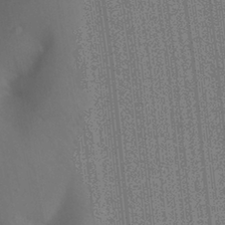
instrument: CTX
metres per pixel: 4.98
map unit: Aa
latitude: 27.7261
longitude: -147.4616
